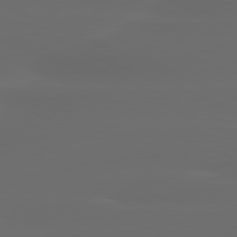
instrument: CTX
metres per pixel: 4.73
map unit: lApd
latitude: 80.4601
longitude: -118.3656
